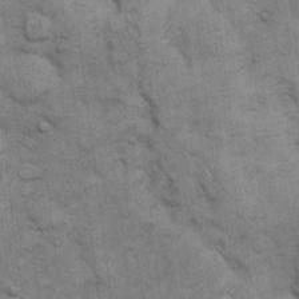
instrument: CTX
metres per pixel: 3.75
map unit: eHh
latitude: 15.4616
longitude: -65.6127
